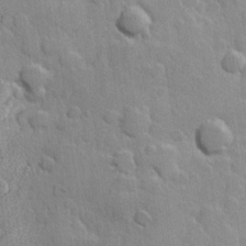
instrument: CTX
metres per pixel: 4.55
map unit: Hve
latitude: 23.4237
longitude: 148.2929
